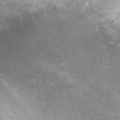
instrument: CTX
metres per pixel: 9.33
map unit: Nhu
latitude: 1.8583
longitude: -17.0647
